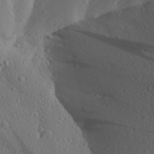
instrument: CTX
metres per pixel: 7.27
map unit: Aa
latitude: 27.9528
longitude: -143.6127
